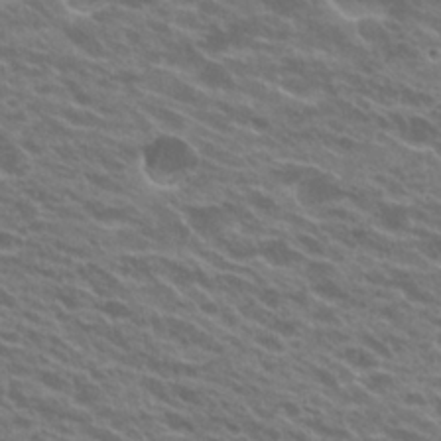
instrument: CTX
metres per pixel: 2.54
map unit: Hto
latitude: 23.3482
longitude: -37.5938
